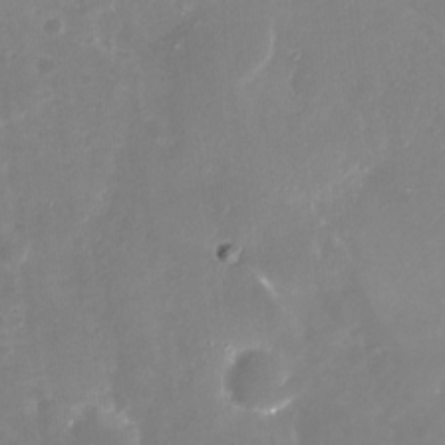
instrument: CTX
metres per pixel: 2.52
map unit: Nhu
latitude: -29.5021
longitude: -77.2348
